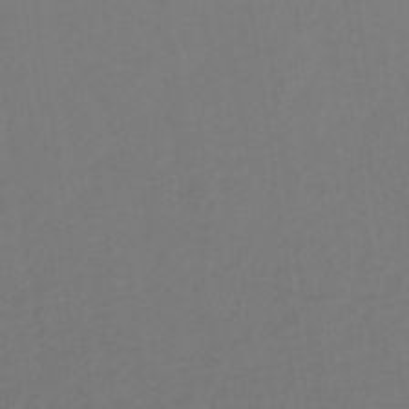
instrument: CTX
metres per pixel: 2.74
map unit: ANa
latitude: 39.0836
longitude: 22.9920
